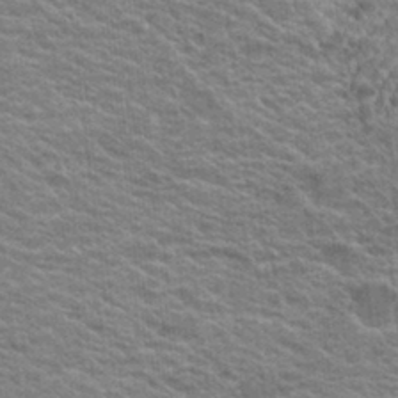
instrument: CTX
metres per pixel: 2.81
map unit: Hto
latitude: 19.5182
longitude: -37.6694
